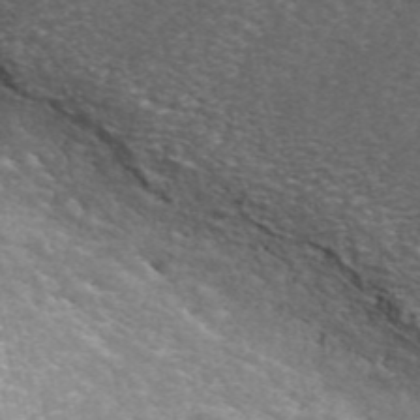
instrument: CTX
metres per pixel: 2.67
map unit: ANa
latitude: 44.4223
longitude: 23.7100
